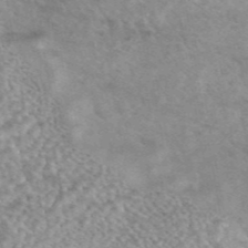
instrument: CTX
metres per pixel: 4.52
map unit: eAb
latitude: 44.4979
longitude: 109.0864
